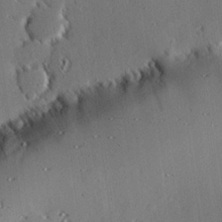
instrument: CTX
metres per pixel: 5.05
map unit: eHh
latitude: 22.7435
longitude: -90.5546
